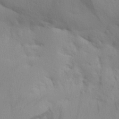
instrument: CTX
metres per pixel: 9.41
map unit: Aa
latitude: 29.6883
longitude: -136.7813
